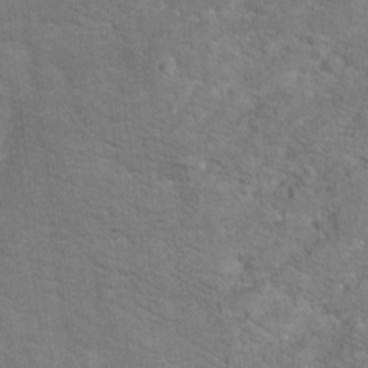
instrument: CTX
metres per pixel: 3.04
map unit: Hto
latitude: 17.2726
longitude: -38.1956
